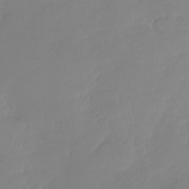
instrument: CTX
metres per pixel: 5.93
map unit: Nhu
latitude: -28.6519
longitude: -61.2726
